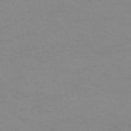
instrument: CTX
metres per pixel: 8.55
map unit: HNhu
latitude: -44.4062
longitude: 90.3307
